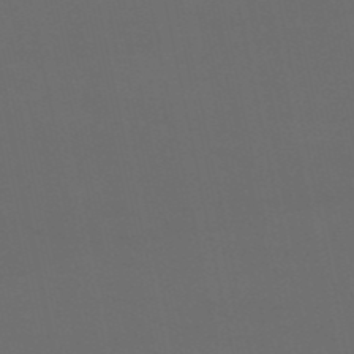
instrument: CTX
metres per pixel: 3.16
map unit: eHb
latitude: -50.6518
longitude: 71.4266
